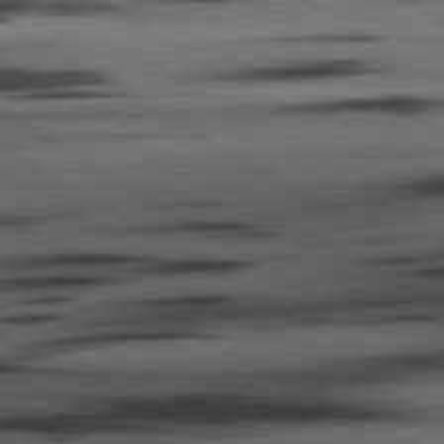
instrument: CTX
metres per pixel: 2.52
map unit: lApd
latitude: 80.6113
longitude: 158.8030
